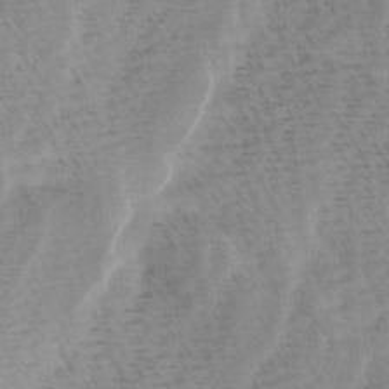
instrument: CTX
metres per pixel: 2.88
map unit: Ave
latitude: 0.8380
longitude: -115.1970
